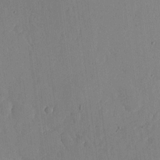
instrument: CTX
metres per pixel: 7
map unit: lHvf
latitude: 17.3104
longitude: -114.4223
